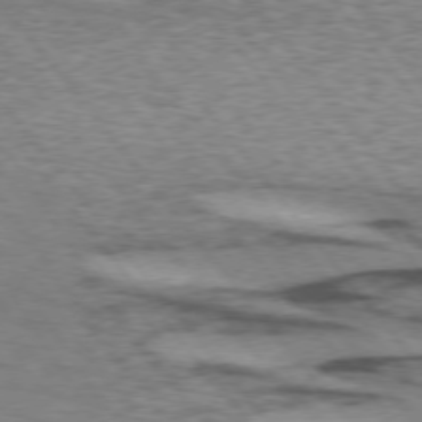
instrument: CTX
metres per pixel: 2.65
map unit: lApd
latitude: 74.1200
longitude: -77.1403
